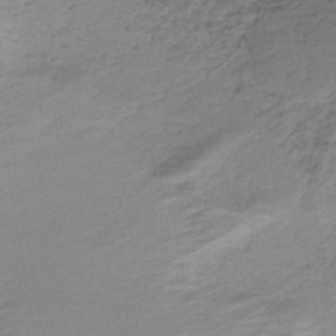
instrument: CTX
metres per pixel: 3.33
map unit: HNhu
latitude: -43.5588
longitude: 103.3132
